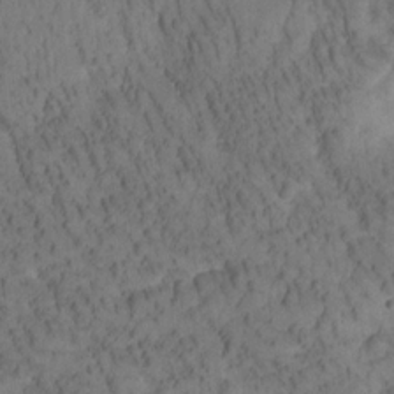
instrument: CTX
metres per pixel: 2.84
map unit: Htu
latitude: -3.8989
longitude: 172.8975
